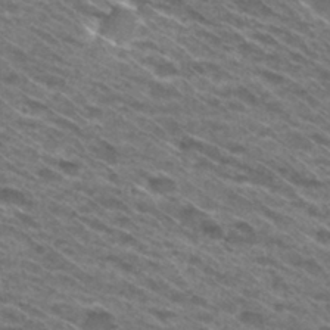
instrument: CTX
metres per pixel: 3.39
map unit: Hto
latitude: 30.6491
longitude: -46.3279
